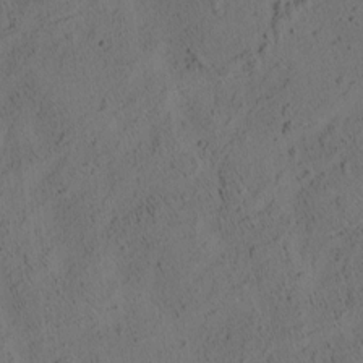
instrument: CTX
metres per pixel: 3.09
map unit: eHh
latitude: 3.5938
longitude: -78.7058
